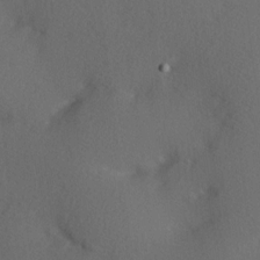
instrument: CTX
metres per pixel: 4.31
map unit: Hve
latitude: 13.4616
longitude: -90.2900
